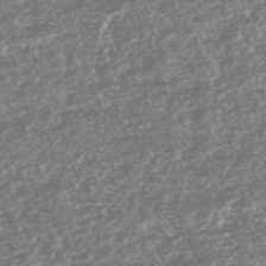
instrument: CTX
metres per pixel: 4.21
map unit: HNhu
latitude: -46.7085
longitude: 30.8975
